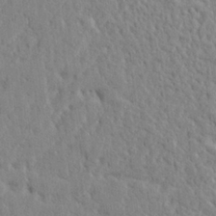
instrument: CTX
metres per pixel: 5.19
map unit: lHvf
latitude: 24.0822
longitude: 143.5210
